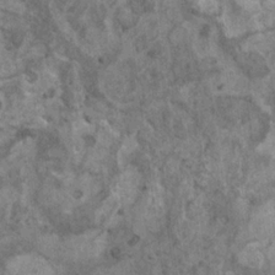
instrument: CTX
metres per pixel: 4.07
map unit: HNhu
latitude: 0.8191
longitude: 4.4818
